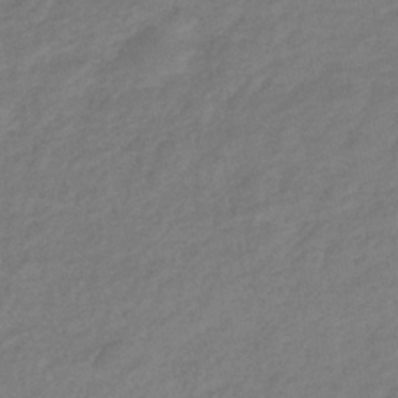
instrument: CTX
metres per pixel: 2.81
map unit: lHb
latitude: -37.3509
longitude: 71.9178
